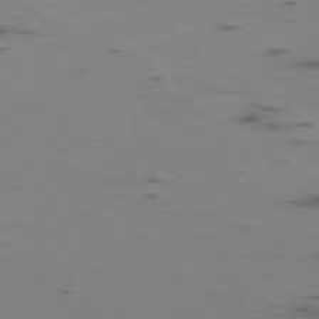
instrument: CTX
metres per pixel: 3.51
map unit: Ap
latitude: -76.1795
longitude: -66.7813
